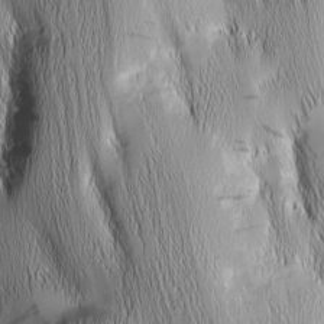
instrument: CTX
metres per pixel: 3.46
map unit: Nhu
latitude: -7.4643
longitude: -151.8394
